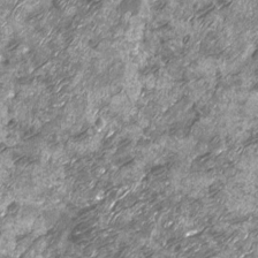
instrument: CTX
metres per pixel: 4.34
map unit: Nhu
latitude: -13.4266
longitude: -22.7813
